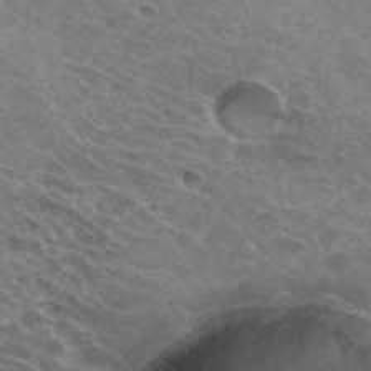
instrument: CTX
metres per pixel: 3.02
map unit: Hto
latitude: 31.5371
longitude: -45.8394
